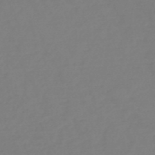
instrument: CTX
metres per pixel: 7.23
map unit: HNb
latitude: -49.7667
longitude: -43.9717
